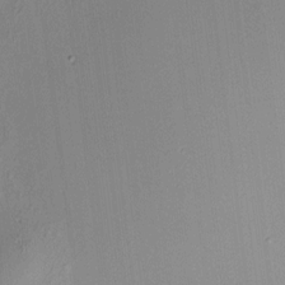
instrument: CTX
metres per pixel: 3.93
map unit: HNhu
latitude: 8.1578
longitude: 13.2376
